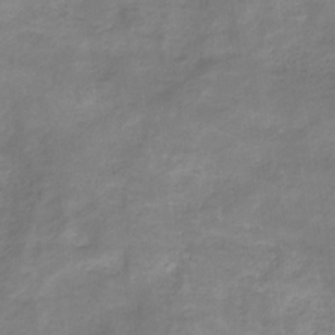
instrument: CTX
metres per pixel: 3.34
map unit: lHb
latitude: -34.1795
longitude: 72.2928
